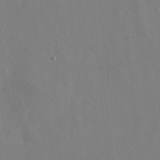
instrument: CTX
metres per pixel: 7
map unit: eHh
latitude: 17.6127
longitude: -70.1578
